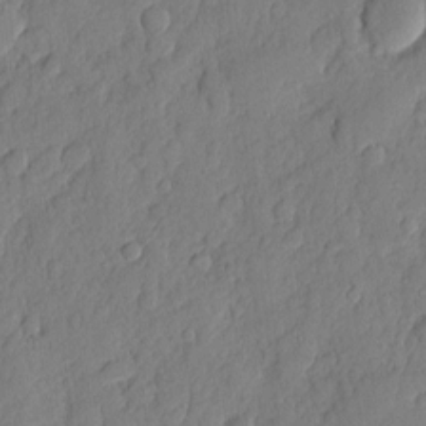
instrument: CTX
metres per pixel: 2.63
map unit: eHh
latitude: 6.5168
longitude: -75.0647
